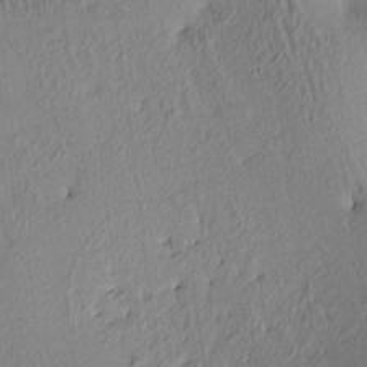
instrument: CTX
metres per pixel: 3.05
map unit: lAa
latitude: 3.6316
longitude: -115.7449
